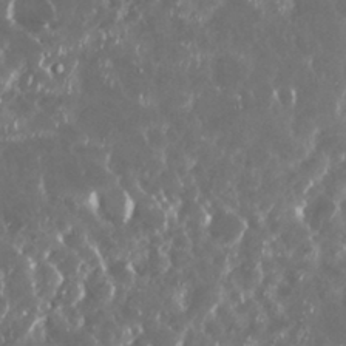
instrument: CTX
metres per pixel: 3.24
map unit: Nhu
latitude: 29.2348
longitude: -59.6694
